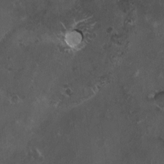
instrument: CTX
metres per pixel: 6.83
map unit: HNhu
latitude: 4.7246
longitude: 7.7099
